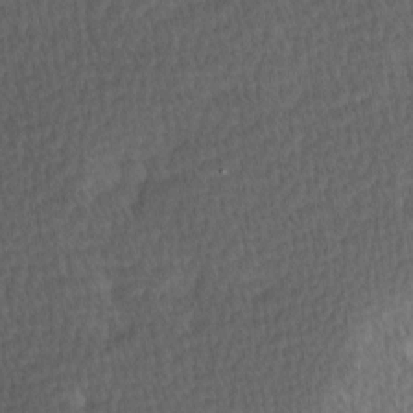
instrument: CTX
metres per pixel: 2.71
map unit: Ave
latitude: 8.7246
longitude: -106.5357
